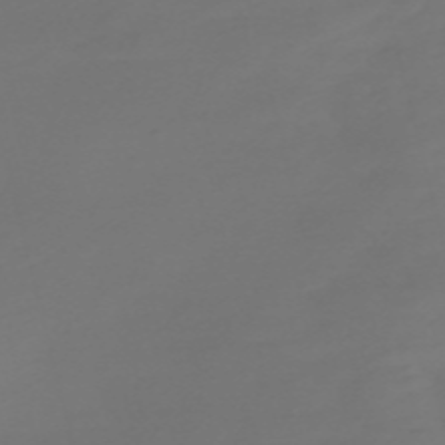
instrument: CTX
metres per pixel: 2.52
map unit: Nve
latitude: -58.4817
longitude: 66.3495
